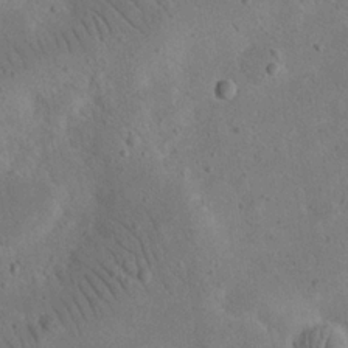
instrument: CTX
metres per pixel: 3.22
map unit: eHh
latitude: 23.8016
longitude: -68.4412
